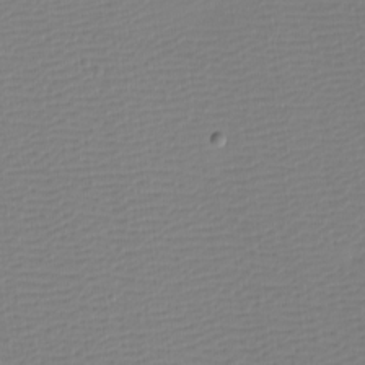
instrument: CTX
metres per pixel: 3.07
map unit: eHh
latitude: -4.0661
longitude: -86.0444
